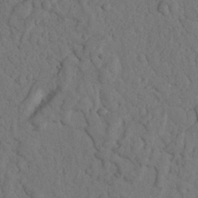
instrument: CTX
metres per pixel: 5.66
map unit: Nhu
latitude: 21.1970
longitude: -75.0270
